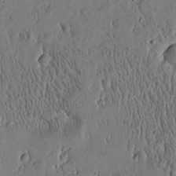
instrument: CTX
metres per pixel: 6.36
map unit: Htu
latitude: -4.5384
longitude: 174.9541
